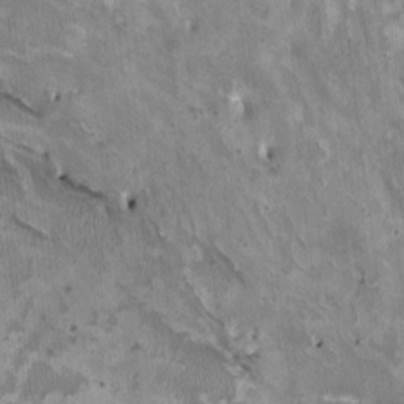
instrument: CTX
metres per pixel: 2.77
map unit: HNhu
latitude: 2.8380
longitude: -3.8583
